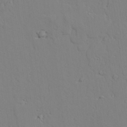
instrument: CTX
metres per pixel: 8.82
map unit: lAvf
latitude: 24.4790
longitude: -109.6316
